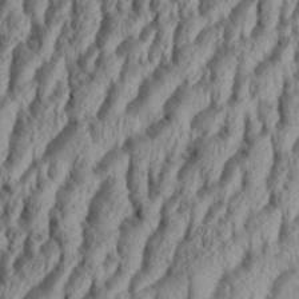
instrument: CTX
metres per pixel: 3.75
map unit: Aa
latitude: 34.1011
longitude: -136.8002
